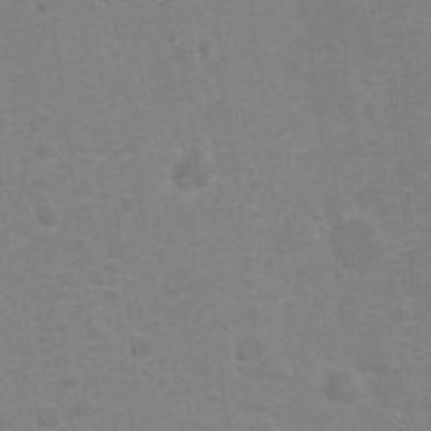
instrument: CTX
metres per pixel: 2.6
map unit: Nhu
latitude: 4.1389
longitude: -17.7072
